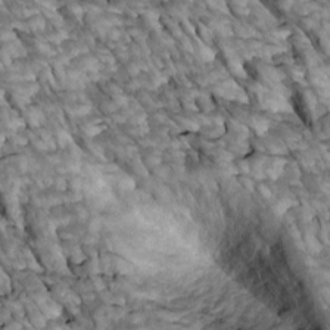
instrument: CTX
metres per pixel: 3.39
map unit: Htu
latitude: 2.1011
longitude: 143.8611
